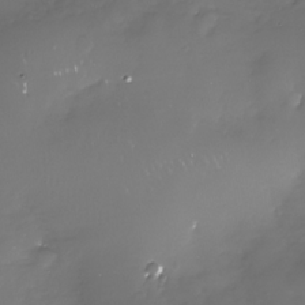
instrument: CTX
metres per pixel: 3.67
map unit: Nhe
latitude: -33.3510
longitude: -88.8002
